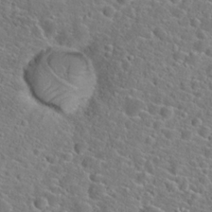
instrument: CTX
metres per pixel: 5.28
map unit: Hto
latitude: 23.0647
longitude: -45.0836
